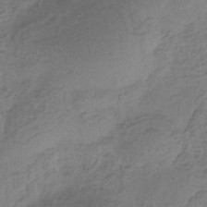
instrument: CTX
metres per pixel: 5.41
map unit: eHb
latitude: -35.5777
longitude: 81.2565
